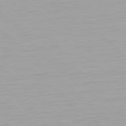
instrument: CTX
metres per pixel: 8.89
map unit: Hpe
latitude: 78.1389
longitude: -168.8947
